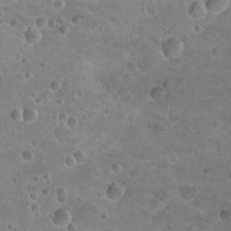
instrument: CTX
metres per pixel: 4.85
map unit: Nhu
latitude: 18.2333
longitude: -32.8380
